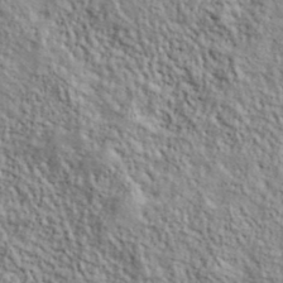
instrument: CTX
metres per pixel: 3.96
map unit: lHvf
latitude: 39.0458
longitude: -90.3656
